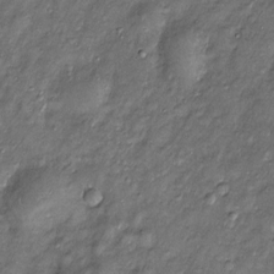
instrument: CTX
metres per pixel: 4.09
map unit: Htu
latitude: -6.5196
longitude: 159.9367
